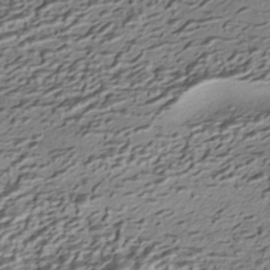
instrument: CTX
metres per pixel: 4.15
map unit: HNhu
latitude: -42.4817
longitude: 105.9556
